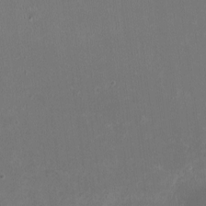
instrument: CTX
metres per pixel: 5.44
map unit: HNhu
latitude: -2.7274
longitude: -7.0647
